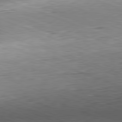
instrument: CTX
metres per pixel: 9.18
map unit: Hpe
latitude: -82.1606
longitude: 13.1053
